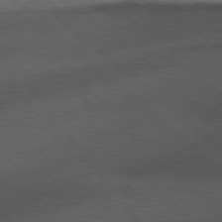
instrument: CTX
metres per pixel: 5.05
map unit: Hpe
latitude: 78.3090
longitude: -153.9339
